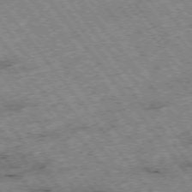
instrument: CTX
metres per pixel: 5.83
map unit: Hpe
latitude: -75.5211
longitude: -20.7813
